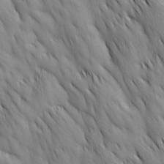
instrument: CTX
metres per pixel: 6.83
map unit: Ave
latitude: 12.6680
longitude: -105.8584
